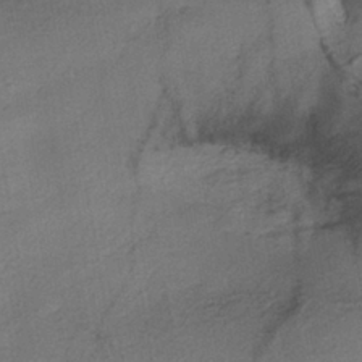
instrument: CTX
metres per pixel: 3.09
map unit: eHh
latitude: -41.0864
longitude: 119.6911
